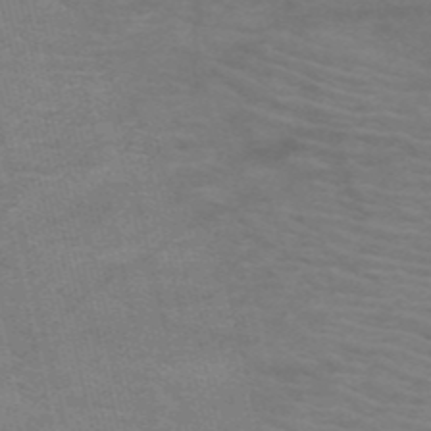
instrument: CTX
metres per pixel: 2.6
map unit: HNb
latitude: -53.6155
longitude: -45.8016
